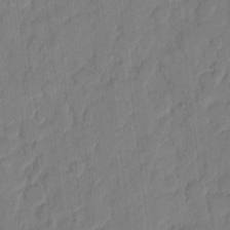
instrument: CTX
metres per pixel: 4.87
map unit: eHh
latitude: 9.4993
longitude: -65.5182
